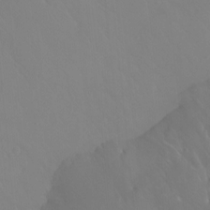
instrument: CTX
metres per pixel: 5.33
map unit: Htu
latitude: -15.6911
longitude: -47.2348
